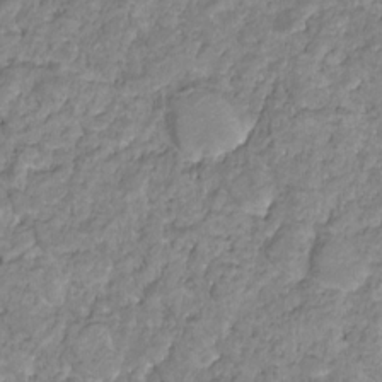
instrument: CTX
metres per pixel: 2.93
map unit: HNhu
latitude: -21.8233
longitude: 85.1809
